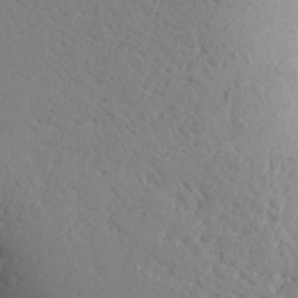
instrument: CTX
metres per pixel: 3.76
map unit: Aa
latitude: 25.4993
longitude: -148.3845
